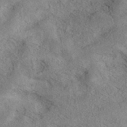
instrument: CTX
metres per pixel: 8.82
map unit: eAb
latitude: 39.0458
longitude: 112.9542
